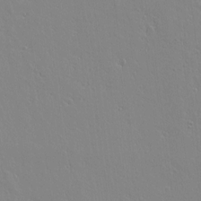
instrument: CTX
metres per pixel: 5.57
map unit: lAvf
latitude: 14.9325
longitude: -126.2145
